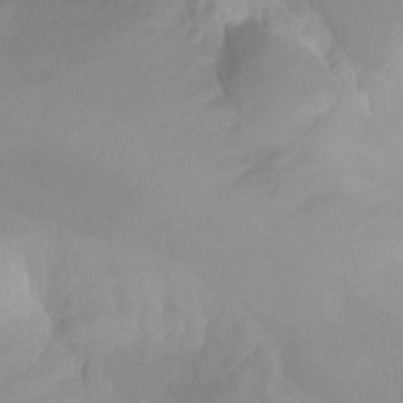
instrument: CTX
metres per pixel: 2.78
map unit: Nhu
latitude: -14.1228
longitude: -54.8380
